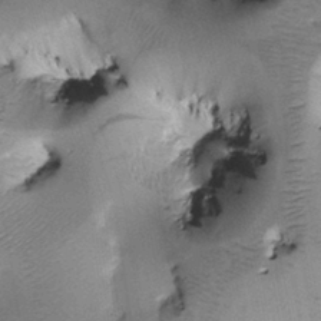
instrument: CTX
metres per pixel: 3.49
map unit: Htu
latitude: -0.2362
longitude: 173.0864
